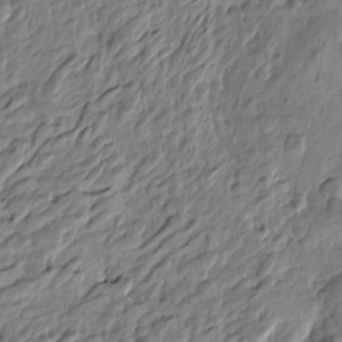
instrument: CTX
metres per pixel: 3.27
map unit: Htu
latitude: -4.3495
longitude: 179.6344
